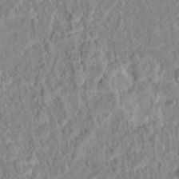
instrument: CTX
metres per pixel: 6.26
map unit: Hto
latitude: 16.1200
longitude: -41.4048
